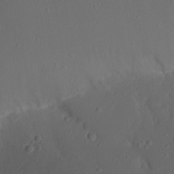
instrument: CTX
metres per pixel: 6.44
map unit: Nhu
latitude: 21.8961
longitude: -72.3468
